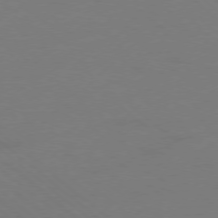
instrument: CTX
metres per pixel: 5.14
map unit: Ap
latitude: -78.3495
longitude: -56.5923
